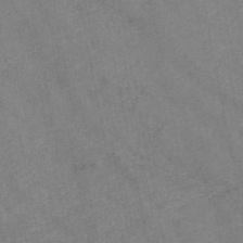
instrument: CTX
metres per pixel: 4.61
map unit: HNb
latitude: -48.4629
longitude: 57.4454
